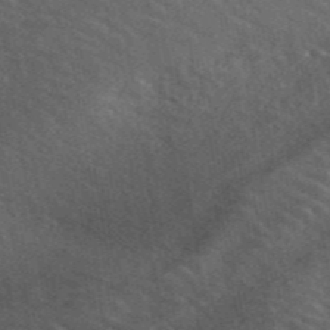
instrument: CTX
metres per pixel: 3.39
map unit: ANa
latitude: 44.9325
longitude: 45.5210
